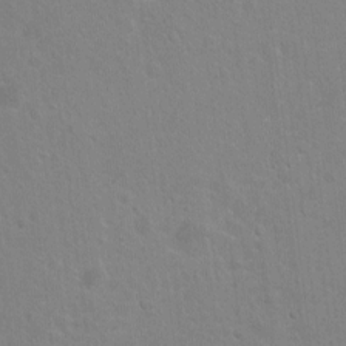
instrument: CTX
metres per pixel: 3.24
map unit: Ht
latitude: -6.5951
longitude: -36.7058
